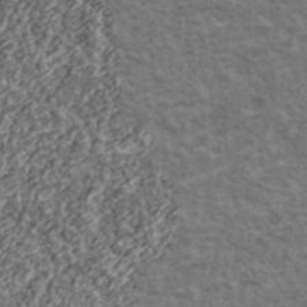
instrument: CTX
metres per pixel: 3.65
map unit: lHvf
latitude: 37.8584
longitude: -89.4616
